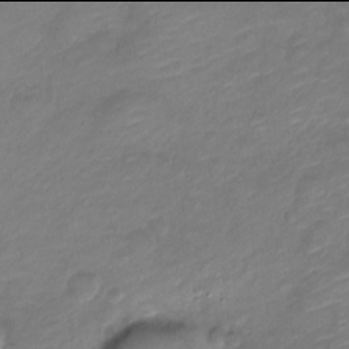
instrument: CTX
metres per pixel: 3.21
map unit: Nve
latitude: -18.0094
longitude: 107.1998
